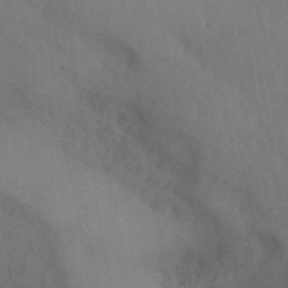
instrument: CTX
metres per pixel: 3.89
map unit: ANa
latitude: 42.9892
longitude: 53.4265
